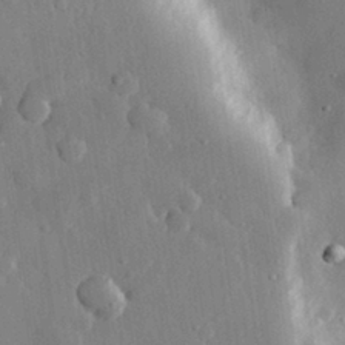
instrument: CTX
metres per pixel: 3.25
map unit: eHh
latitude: 29.4615
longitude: -79.6127
